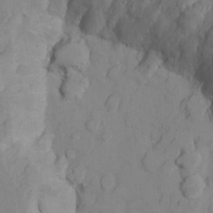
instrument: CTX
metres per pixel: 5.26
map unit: Nhu
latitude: 13.0459
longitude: -29.2348
